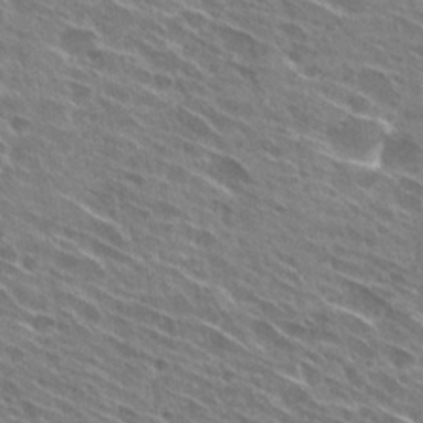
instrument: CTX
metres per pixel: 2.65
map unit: Hto
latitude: 28.8191
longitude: -44.7057
